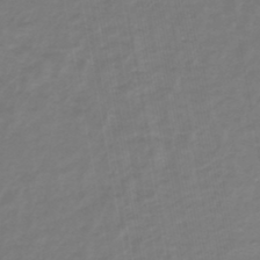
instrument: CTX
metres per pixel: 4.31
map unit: lHb
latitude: -44.6896
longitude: 66.2739
